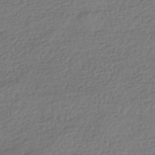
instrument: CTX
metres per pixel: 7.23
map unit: HNhu
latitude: -41.9556
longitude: 96.6330
